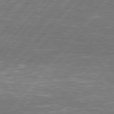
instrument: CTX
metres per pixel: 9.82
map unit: Hpe
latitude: 78.2145
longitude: -120.9325
